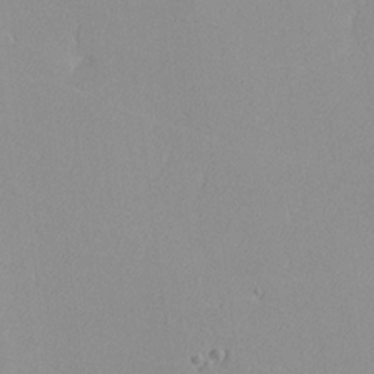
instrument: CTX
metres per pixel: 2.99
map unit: lHvf
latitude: -12.2362
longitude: -102.0633
